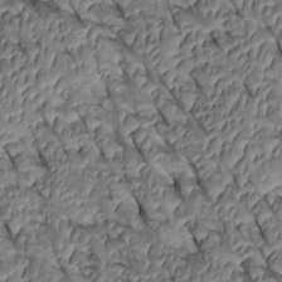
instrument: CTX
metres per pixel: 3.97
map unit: Htu
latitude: 0.9513
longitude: 147.9367
